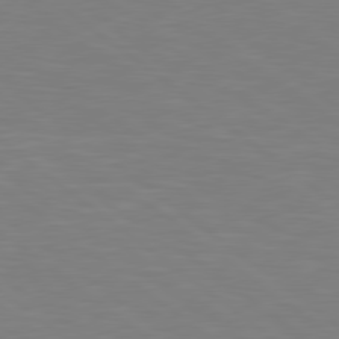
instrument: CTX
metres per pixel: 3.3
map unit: Hpe
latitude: 78.9136
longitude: -148.6302
